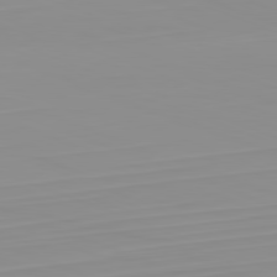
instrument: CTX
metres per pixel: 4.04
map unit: Hpe
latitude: -82.2928
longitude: 17.8045
